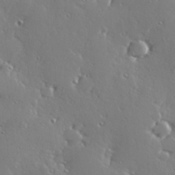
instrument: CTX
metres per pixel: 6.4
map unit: Hve
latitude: 28.3845
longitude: -91.8772
